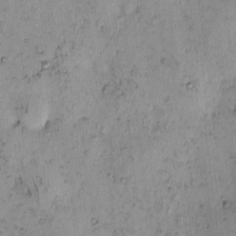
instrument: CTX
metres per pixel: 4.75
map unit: eHh
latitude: -0.2740
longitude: 19.0675
